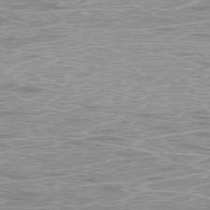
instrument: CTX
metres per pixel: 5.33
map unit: Ap
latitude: -78.3684
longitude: -63.9717
